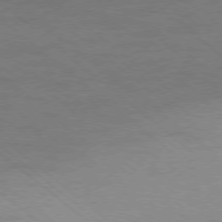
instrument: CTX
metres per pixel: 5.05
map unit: Ap
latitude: -78.8786
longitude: -55.2537
